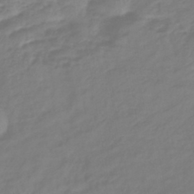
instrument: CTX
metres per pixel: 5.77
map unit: lHb
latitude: -41.4076
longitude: 76.6141
